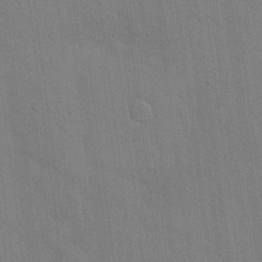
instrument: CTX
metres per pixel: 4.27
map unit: Hto
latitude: 21.2348
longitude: -54.2711
